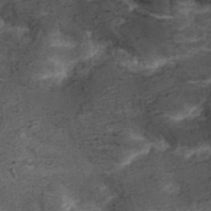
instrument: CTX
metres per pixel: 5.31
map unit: ANa
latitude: 41.7449
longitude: 33.3510
